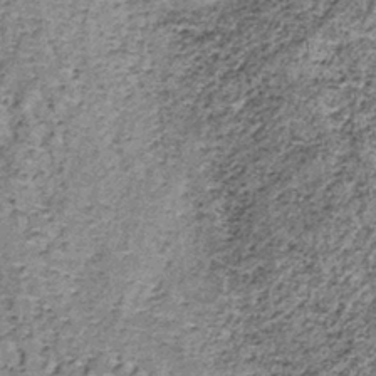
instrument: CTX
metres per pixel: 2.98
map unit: lHb
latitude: -38.0850
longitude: 65.2187
